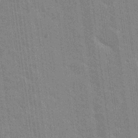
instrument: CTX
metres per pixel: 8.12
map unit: Nhu
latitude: 18.1577
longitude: -30.5735
